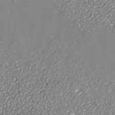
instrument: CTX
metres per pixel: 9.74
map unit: Nhe
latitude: -37.6721
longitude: -89.0081
